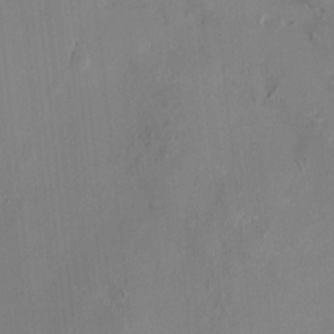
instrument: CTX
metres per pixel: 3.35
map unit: HNhu
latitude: 0.4790
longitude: -5.5938
